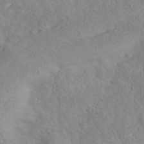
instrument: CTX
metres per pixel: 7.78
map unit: Nhe
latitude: -37.8611
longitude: 139.0109
